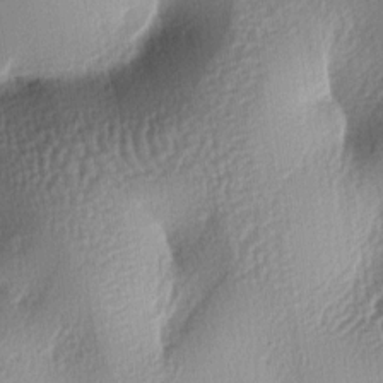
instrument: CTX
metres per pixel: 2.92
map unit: lAa
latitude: -6.1417
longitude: -123.9528
